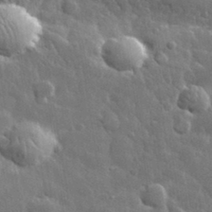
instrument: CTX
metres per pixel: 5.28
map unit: lHvf
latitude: 33.8583
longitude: -86.8758
